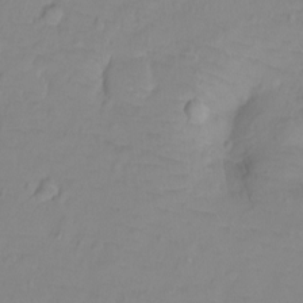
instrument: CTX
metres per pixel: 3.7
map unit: Ht
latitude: -9.1242
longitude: -35.9906
